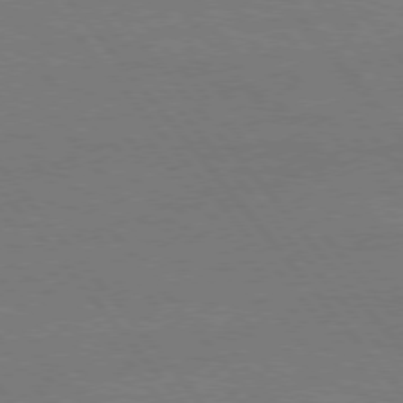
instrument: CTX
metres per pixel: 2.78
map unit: Hpe
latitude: 75.6883
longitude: -137.3671
